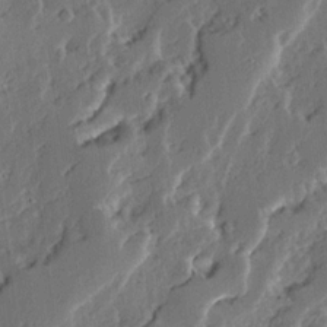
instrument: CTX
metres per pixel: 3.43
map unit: Ave
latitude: 14.5546
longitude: -137.0648
